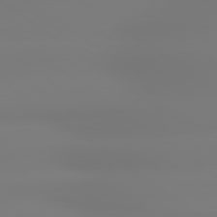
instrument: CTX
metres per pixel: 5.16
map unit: lApd
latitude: 79.2348
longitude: -136.4790
